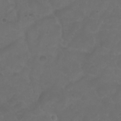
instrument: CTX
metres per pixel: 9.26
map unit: eHh
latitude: 0.8569
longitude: -54.9891
